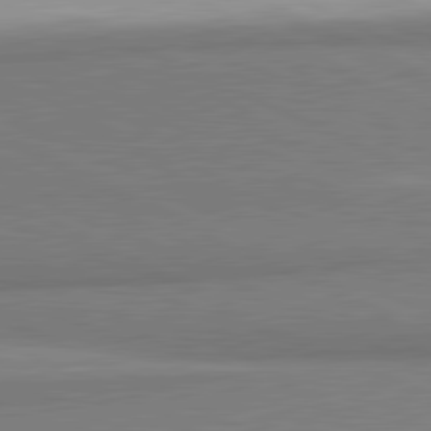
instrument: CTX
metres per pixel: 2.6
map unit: lApd
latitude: 81.5371
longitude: 162.6140
